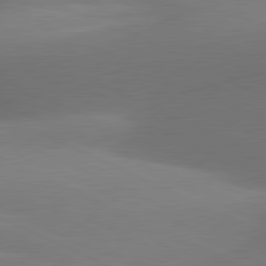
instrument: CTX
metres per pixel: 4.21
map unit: lApd
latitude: 81.1781
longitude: 133.5588
